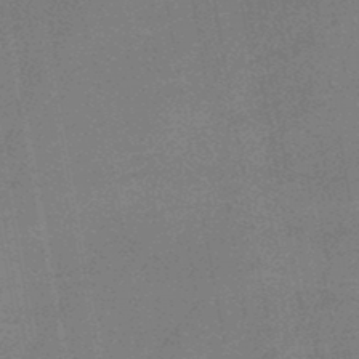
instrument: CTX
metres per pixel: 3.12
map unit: HNb
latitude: -47.5777
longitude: -39.9906
